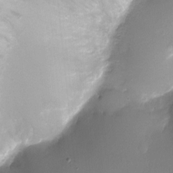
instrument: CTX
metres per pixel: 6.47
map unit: Ht
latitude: -6.2172
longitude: -20.5357
